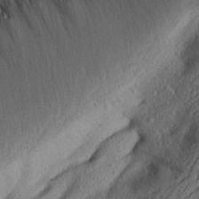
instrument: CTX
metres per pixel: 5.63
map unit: Aa
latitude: 28.7057
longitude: -144.0633
